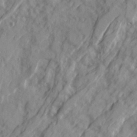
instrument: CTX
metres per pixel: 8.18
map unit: Ave
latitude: 22.5546
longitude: -132.1578
